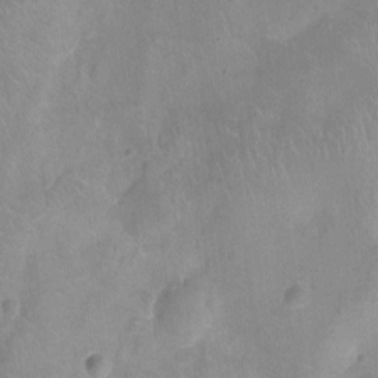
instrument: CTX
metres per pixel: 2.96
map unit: Ht
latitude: -9.1431
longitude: -21.4805
